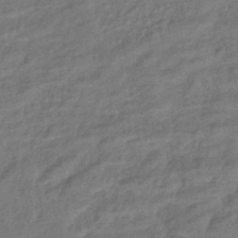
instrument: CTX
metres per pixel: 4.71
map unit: eHb
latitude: -42.8030
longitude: 83.8989
